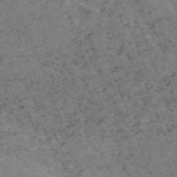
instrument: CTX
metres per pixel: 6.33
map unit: HNb
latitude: -54.9353
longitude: -47.8962
